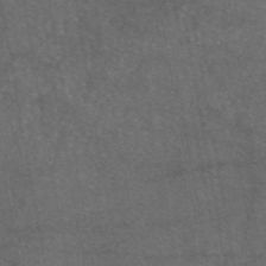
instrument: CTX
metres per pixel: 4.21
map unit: eAb
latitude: 47.6127
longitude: 112.2551
